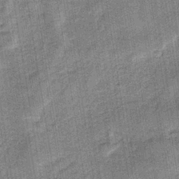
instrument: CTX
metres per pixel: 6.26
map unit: lHb
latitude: -38.5763
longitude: 60.3873
